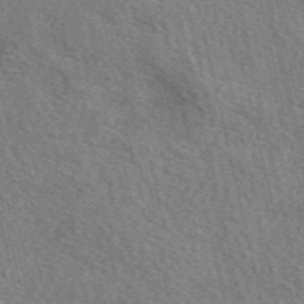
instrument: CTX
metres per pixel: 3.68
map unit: eAb
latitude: 50.8380
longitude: 113.6344
